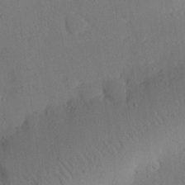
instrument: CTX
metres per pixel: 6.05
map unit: eHh
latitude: 25.4048
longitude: -79.9150
